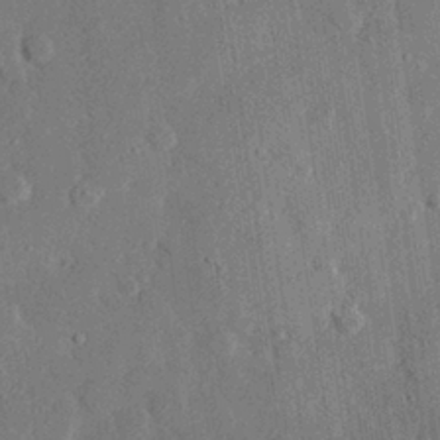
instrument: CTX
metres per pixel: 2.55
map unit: eHh
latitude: 28.5168
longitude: -80.6301
